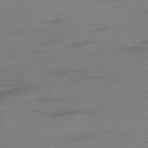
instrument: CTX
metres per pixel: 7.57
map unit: Ap
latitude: -75.8234
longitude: -73.7072
